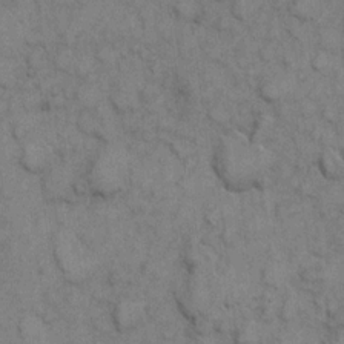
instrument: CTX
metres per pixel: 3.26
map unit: eHh
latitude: 7.2348
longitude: -65.1403
